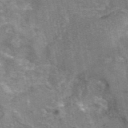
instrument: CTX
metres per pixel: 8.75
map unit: eAb
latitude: 45.8394
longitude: 120.9163
